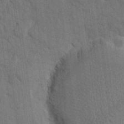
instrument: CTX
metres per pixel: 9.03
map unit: eHh
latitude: 11.7828
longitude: -66.3656
